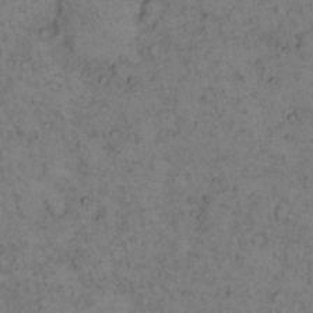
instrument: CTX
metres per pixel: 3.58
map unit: eHh
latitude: 15.8962
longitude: -63.4994
